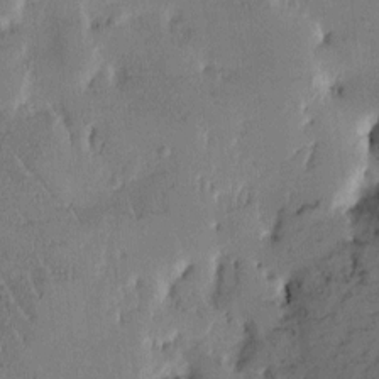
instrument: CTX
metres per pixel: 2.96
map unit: Htu
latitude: -2.1605
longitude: 175.8233
